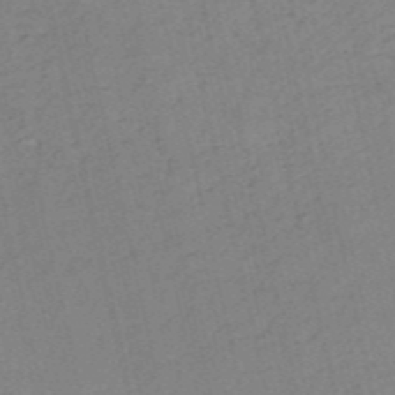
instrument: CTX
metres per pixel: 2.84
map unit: HNb
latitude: -54.4629
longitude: -46.0255
